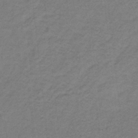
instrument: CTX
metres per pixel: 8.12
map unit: HNb
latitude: -32.5952
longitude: 58.8596
